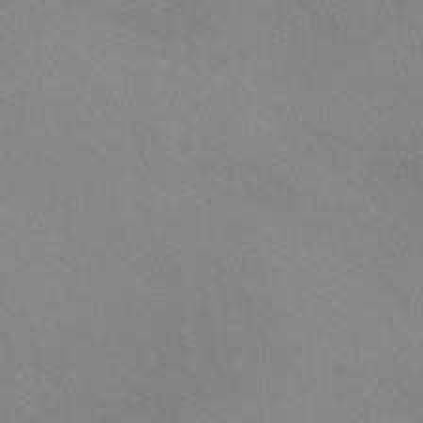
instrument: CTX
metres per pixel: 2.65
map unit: HNhu
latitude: -1.1809
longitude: -2.0255
